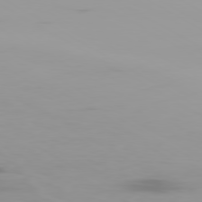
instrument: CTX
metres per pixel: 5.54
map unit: Ap
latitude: -80.2551
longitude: -61.0458
